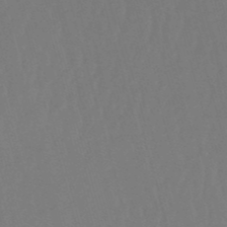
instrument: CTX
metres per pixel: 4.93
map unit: eHb
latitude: -51.0864
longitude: 75.4455
